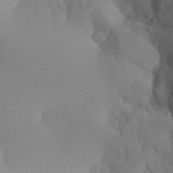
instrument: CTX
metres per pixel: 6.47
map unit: Aa
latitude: 26.6302
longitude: -132.6491
